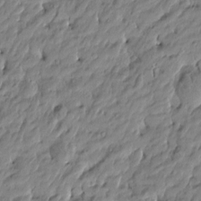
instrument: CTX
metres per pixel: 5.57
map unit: Htu
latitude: -5.1620
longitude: 177.2187
